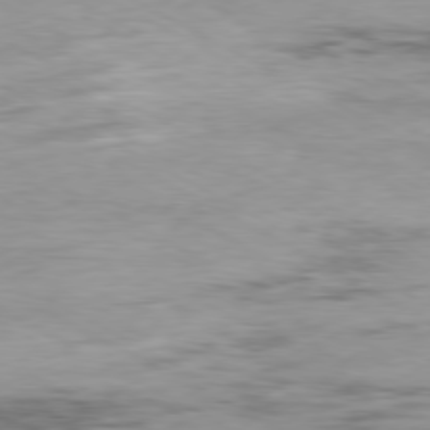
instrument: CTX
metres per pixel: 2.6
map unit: Ap
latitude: -80.0094
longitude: -76.3845
